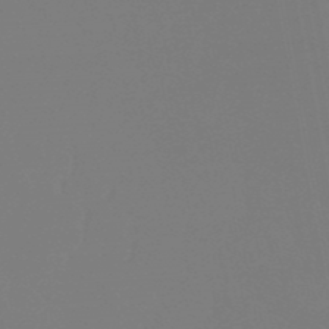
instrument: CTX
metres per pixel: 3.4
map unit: eHb
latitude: -50.6707
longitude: 74.4062
